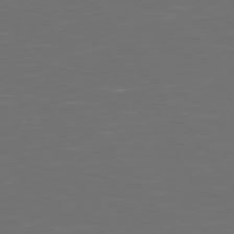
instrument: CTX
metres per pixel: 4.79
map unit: Hpe
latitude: 74.5735
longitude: -124.6679
